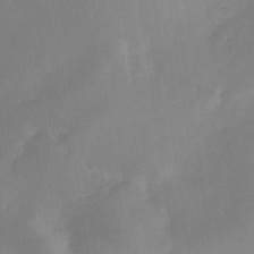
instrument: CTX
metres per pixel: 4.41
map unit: Nhe
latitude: -31.4832
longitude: -116.7813
